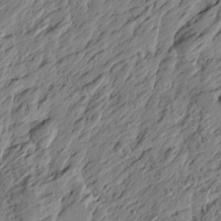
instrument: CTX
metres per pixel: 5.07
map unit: Htu
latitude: -3.2564
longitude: -178.8569
